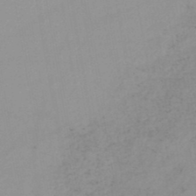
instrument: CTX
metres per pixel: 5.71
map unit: lHb
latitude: -44.8597
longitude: 67.1620
